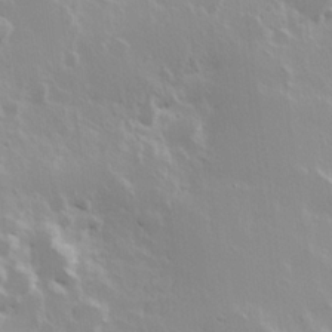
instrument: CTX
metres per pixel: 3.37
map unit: Hve
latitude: 24.0444
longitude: 145.6911
